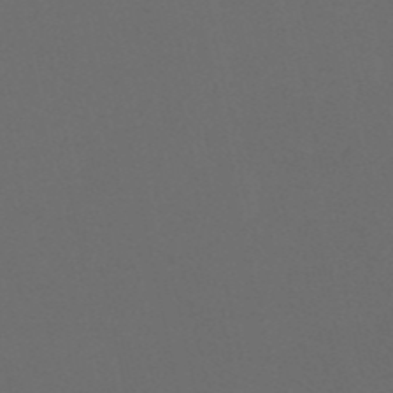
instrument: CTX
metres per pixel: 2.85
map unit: eHb
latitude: -50.8030
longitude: 71.5588
